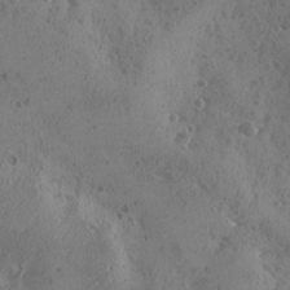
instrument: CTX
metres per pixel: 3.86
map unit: Ave
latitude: -9.6722
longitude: -118.1389
